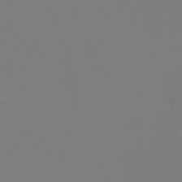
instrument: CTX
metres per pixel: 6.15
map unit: eHh
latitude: -6.0850
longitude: -84.2712
